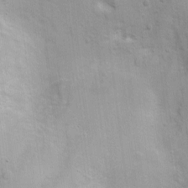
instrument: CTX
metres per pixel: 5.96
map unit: Nhu
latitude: 1.5371
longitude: -16.5734
